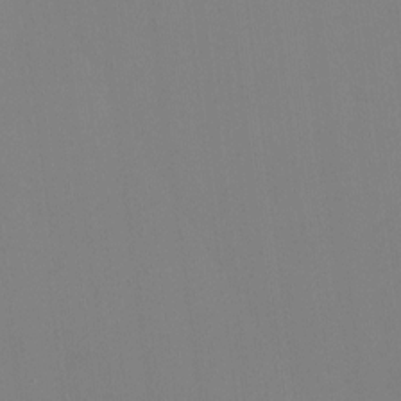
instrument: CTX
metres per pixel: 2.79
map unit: HNhu
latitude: -2.3306
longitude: -7.1592
